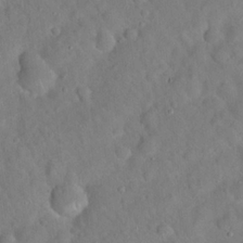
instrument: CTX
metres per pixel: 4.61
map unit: Hto
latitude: 19.7638
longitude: -53.3860
